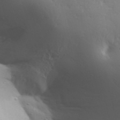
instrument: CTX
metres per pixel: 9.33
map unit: Aa
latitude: 33.1970
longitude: -143.5560
